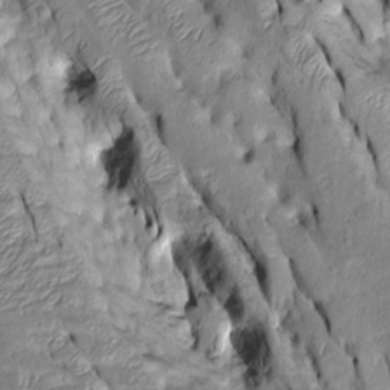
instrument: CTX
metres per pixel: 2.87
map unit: Htu
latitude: -6.8786
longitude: 144.1984
